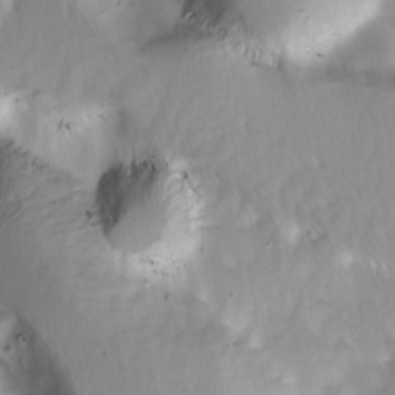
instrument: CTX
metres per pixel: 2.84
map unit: Ave
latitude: 8.6491
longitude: -105.1404
